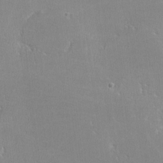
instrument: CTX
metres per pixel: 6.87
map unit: lHvf
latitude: -12.8219
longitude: -101.0836
